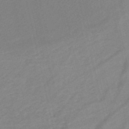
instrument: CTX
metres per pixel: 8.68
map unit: HNb
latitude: -52.8219
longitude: -48.3845
